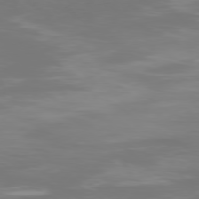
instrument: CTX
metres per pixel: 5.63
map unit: Ap
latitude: -78.6140
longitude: -97.5938
